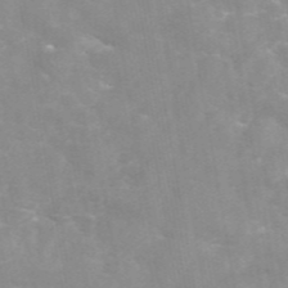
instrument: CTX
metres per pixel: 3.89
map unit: eAb
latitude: 45.6694
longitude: 124.8219
